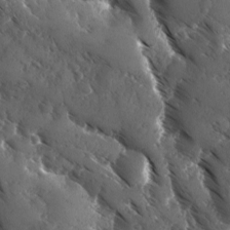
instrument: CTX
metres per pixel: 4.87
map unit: Ave
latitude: -10.4629
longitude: -118.8002
